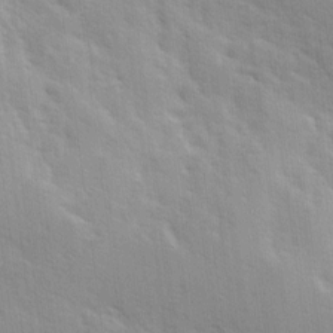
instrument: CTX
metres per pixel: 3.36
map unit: Ave
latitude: 10.3845
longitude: -102.7435
